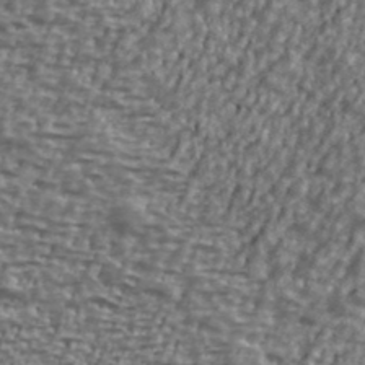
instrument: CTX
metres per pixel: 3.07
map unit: Ave
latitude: 40.6490
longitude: -111.8395
